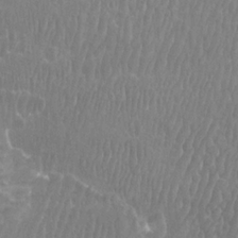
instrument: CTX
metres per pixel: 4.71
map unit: Htu
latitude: -8.9353
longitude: -76.1955
